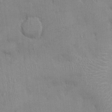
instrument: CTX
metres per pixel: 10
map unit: Ht
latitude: -3.1998
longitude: -14.6680
